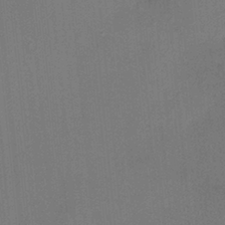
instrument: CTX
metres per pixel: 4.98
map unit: HNhu
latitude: 12.8758
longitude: 10.4818
